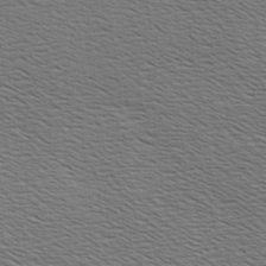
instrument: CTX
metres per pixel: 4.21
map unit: Hve
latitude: 3.2537
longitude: -125.3670
